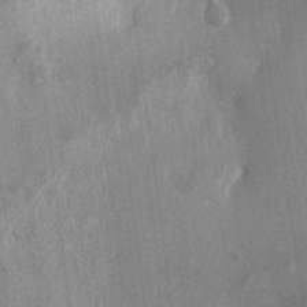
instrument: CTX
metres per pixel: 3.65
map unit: Ht
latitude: 2.4601
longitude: -18.9513
